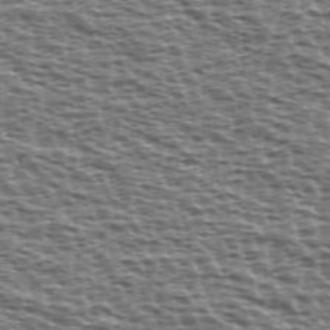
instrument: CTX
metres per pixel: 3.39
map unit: Ave
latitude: 38.5924
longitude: -112.4601
